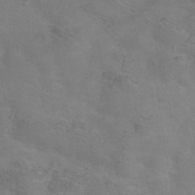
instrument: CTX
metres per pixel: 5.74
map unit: Hve
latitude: -34.2362
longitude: 91.4077
